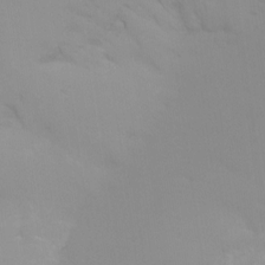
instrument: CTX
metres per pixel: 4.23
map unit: Ht
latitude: -14.8975
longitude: -52.0633
